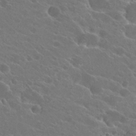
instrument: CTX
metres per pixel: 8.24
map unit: Hto
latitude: 24.5545
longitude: -39.6883
